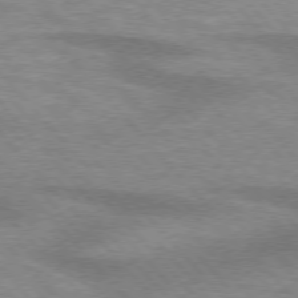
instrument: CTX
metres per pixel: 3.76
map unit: lApd
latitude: 75.8772
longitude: -59.3104
